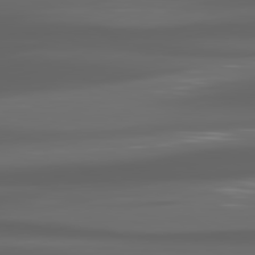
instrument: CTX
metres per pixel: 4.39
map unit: lApd
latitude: 80.8002
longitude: -140.2333
